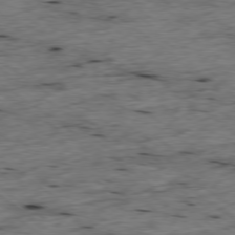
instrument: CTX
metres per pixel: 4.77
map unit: Ap
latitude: -78.7652
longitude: -89.5560
